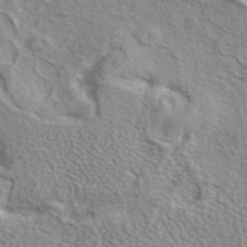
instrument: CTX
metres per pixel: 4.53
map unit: eAb
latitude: 41.1214
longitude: 103.6155
